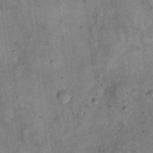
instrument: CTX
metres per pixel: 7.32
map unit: eHh
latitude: 20.6869
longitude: -60.7813
